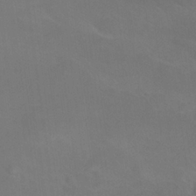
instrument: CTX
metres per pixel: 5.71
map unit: Nhu
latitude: 24.3089
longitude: -54.0822
